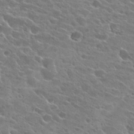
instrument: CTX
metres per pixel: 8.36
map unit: Hto
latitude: 24.1011
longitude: -41.1781
